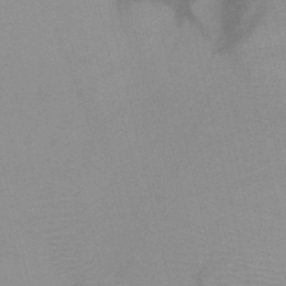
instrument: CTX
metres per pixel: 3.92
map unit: HNb
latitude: -46.1039
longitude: -41.5182
